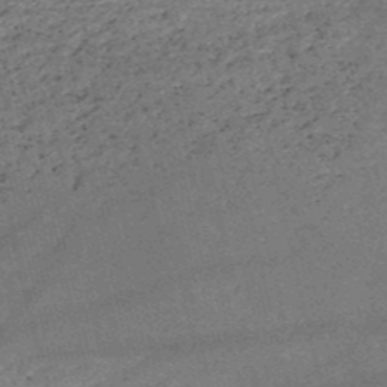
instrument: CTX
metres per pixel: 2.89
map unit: HNb
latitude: -51.6344
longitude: -40.5356
